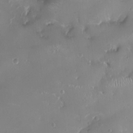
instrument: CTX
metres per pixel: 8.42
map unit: HNhu
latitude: -2.6329
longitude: -1.0269
